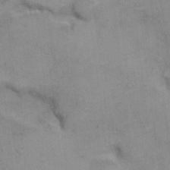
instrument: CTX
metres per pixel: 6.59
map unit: Hto
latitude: 5.9906
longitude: -62.2145
